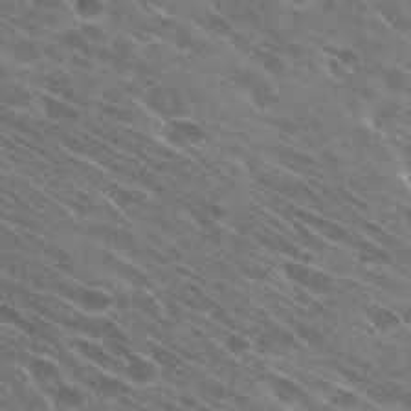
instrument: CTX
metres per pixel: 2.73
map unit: Hto
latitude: 28.9702
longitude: -44.2900
